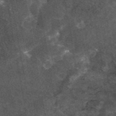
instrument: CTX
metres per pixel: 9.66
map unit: eAb
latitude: 45.4993
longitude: 122.6897
